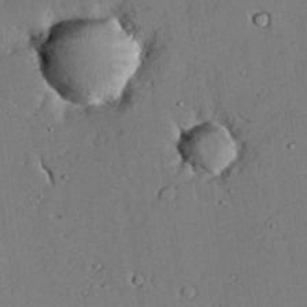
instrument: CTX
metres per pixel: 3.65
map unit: lAvf
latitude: 23.6694
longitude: -110.6491
